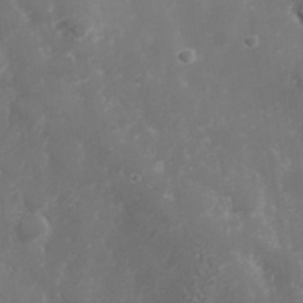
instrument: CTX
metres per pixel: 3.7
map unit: Hve
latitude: 33.2915
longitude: 149.6722
